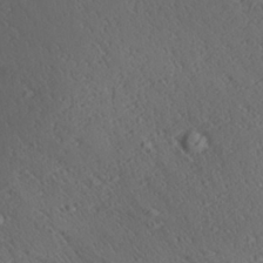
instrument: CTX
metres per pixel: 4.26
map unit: Aa
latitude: 27.4615
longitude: -137.0837
